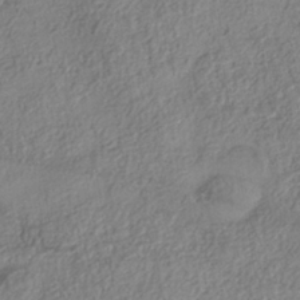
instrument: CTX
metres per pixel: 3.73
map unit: Nhe
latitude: -38.3873
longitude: -146.8002
